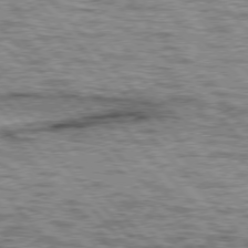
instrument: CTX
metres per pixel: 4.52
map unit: lApd
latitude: 76.7057
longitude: -71.2537
